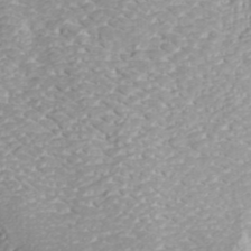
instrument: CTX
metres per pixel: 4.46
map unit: ANa
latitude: 40.3845
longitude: 23.1620
